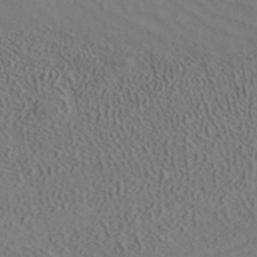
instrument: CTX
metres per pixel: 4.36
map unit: ANa
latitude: 41.6127
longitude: 33.1243
